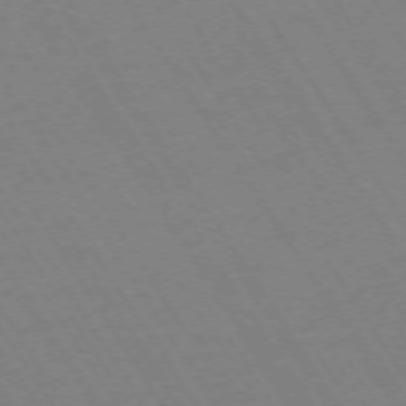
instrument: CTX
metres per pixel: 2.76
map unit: Ap
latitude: -73.6344
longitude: -71.5560
